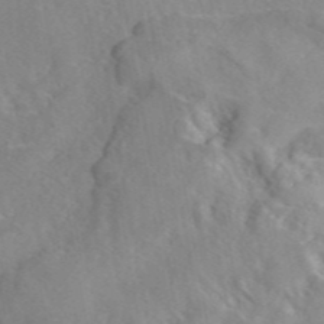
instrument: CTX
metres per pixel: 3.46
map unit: eAb
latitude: 45.4426
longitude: 110.2739
